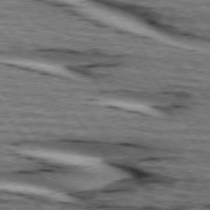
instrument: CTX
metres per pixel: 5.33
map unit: lApd
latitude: 74.4412
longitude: -73.9151
